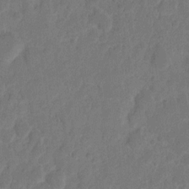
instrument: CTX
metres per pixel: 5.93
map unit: eHh
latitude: 8.4223
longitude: -65.7261
